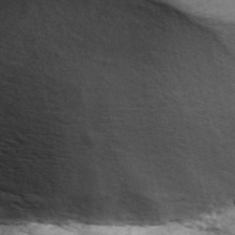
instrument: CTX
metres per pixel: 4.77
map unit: ANa
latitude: 49.1403
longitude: -82.0633
